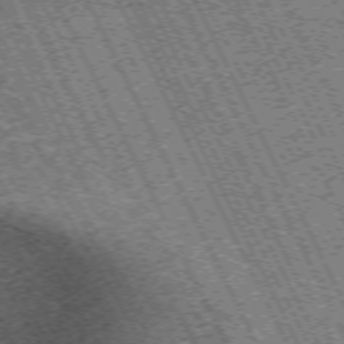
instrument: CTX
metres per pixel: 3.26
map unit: Hpe
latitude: -72.1228
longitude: 12.9731
